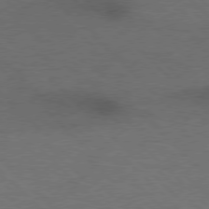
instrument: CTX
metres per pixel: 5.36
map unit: Hpe
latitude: 76.8191
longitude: -156.8002
